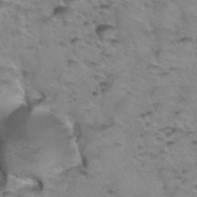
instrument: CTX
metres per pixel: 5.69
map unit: Hto
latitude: 38.8758
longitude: -44.3089
